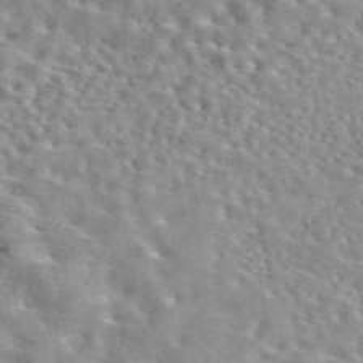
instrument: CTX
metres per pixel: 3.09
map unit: eAb
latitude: 44.7813
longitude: 113.6911
